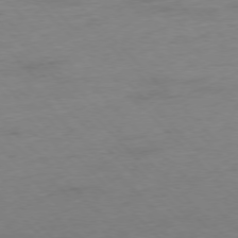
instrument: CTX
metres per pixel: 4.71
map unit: Hpe
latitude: -76.8786
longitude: -14.1200
